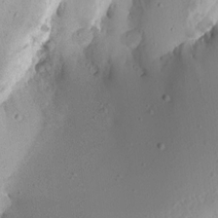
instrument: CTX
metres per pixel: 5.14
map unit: Aa
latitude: 13.1025
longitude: -141.1592
